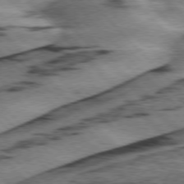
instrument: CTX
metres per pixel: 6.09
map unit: lApd
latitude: 75.9528
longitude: -78.6680
